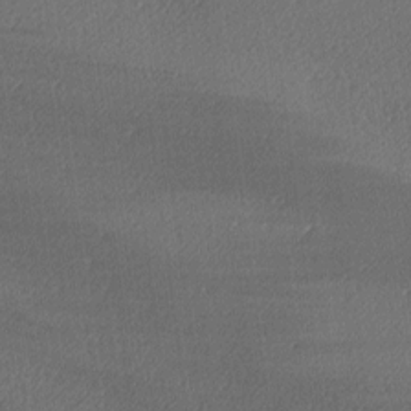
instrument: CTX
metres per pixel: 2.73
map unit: lAa
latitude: -10.0850
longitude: -127.4238
